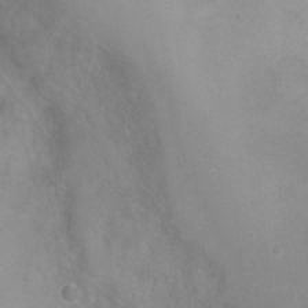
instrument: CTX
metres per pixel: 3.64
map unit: Ht
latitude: 2.8002
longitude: -34.6112
